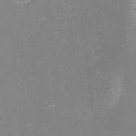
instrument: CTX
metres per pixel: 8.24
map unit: Nhu
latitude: -27.6155
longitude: -61.7260
